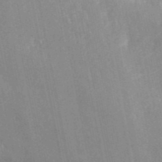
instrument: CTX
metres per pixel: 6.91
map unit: eAb
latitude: 42.4412
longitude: 106.1039
